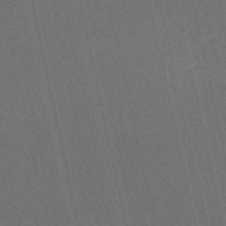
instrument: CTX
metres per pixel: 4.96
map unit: HNb
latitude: -53.1053
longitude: -42.7246
